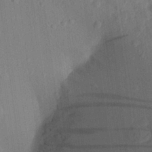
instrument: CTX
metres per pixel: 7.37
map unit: Aa
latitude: 27.3293
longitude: -141.3292
